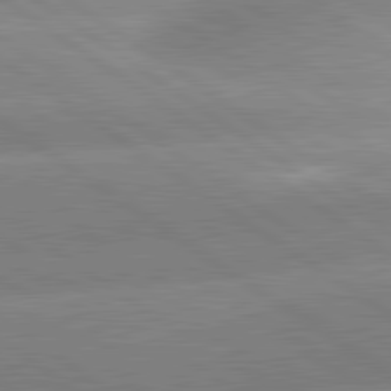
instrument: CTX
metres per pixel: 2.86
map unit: lApd
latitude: 81.4237
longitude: -157.4426
